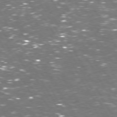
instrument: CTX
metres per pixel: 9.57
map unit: Hpe
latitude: 72.7436
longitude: -123.9528
